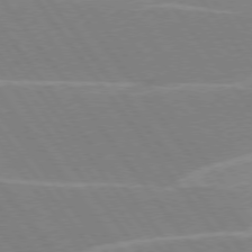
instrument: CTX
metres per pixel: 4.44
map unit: lApd
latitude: 75.0458
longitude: -67.2725
